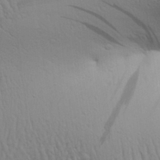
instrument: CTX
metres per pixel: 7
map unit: Aa
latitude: 26.4412
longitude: -136.6680
